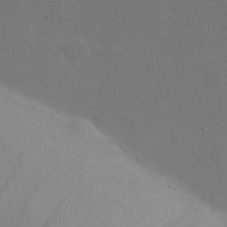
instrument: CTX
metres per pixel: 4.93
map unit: eHh
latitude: 23.4237
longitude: -69.6694
